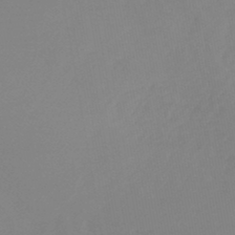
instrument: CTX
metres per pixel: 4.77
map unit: lHb
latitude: -45.8045
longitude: 64.6330
